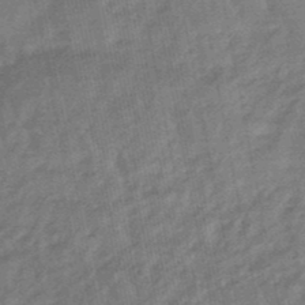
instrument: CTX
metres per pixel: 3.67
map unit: lHb
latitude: -47.9178
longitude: 77.5966
